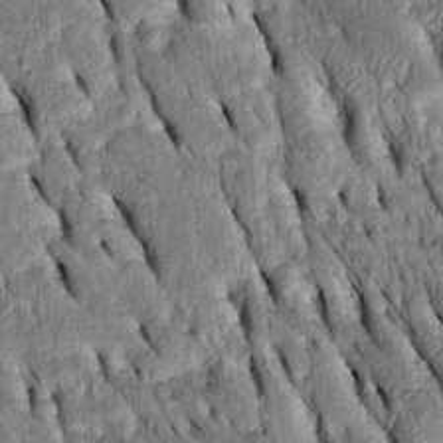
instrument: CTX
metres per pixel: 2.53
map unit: Htu
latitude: -2.6896
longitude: 151.4832
